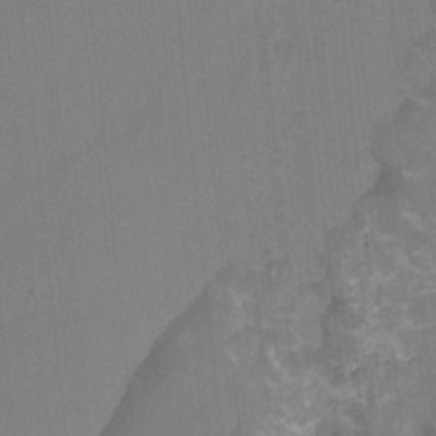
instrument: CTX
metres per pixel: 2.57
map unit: Ht
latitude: -3.7099
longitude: -27.3671
